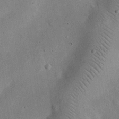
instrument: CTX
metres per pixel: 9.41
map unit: eHh
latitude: 25.4048
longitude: -68.5546
